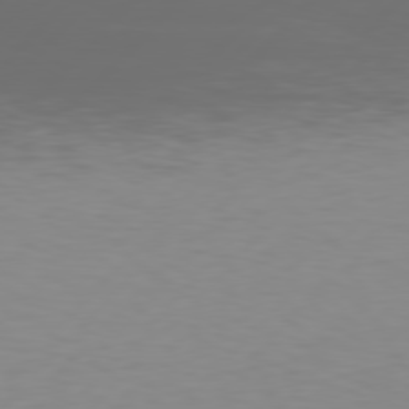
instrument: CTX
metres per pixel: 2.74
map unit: Hpe
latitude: 77.5182
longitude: -123.8583
